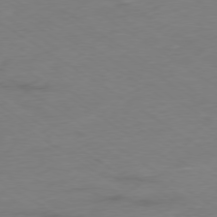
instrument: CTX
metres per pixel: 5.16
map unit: Ap
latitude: -78.3873
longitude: -58.5924
